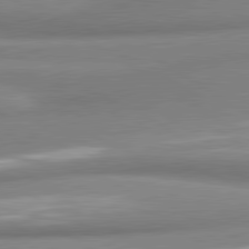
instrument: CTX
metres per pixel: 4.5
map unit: lApd
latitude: 80.9325
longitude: -177.7827
